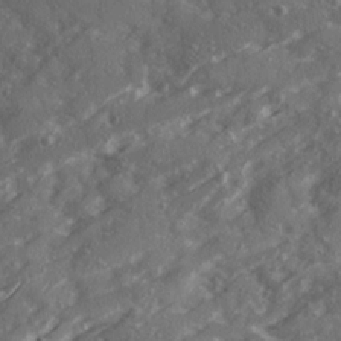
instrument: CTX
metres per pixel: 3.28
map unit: Ave
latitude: 19.3859
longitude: -130.2334
